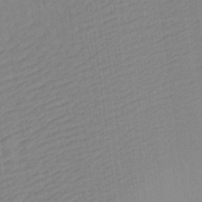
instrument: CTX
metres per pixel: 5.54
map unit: Aa
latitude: 17.7072
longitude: -142.7624
